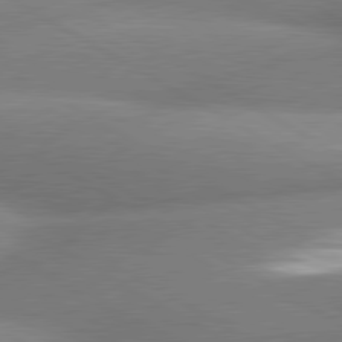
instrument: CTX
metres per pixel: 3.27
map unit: lApd
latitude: 80.3278
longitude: -163.2915
